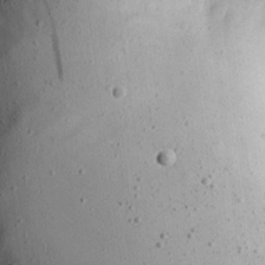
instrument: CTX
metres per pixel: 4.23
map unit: Hve
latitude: 26.1767
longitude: -94.2523
